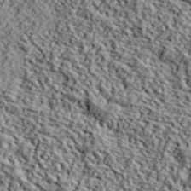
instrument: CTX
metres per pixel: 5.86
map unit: lHvf
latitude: 40.5545
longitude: -87.8394
